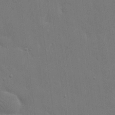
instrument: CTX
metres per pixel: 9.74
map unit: eHh
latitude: 19.9906
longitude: -67.1592
